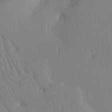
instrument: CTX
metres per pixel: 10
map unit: Aa
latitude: 25.0836
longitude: -132.4034
